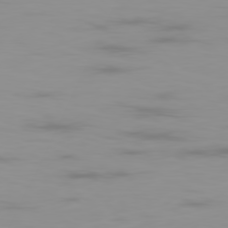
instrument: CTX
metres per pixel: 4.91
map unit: Ap
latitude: -79.1053
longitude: -69.2348
